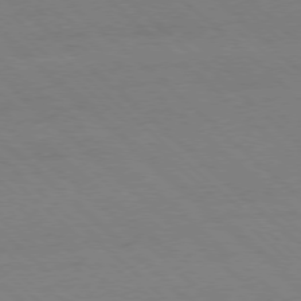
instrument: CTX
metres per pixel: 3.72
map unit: Ap
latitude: -77.8422
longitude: -84.6491
